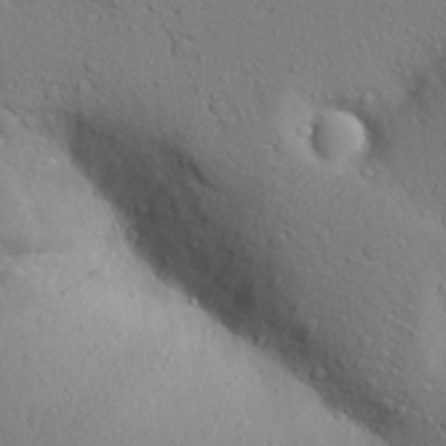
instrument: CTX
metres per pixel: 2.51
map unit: Aa
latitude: 26.2523
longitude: -148.2334
